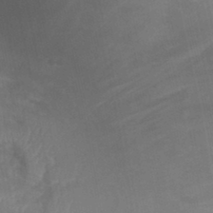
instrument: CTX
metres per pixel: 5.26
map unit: Hto
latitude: 33.4804
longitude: -44.1766
